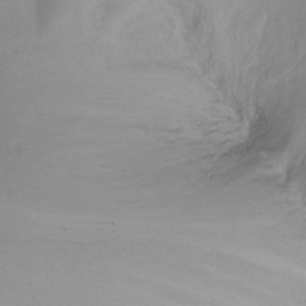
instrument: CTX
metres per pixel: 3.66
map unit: Ht
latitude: -16.3685
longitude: -45.0458
